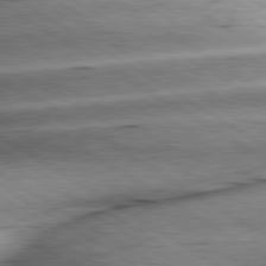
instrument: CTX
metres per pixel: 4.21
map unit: lApd
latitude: 79.8206
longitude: -156.4034
